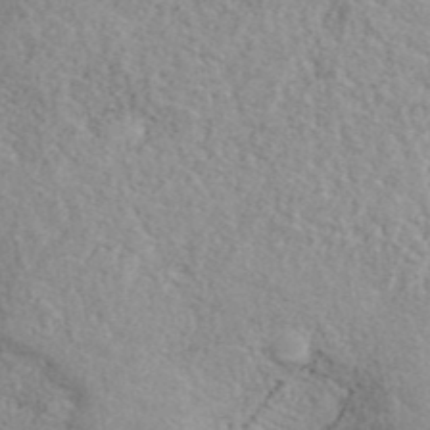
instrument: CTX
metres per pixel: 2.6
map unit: ANa
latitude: 41.0458
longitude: 18.6896
